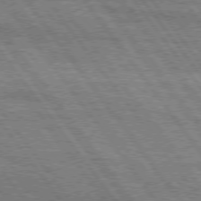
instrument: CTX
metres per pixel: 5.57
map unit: Hpe
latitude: 75.1214
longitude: -152.5924
